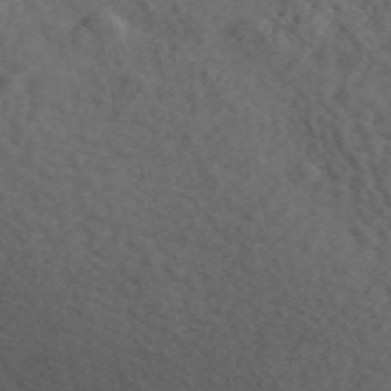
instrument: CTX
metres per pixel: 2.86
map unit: ANa
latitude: 49.7450
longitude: -81.6694
